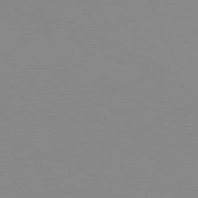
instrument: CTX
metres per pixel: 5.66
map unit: Hpe
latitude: 74.9514
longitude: -128.0633
